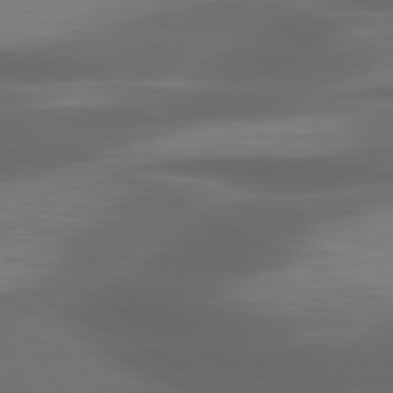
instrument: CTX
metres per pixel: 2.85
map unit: lApd
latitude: 79.7450
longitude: -119.9339
